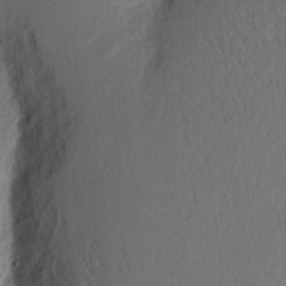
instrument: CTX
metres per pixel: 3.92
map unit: Nhu
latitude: 2.9324
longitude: -76.7435
